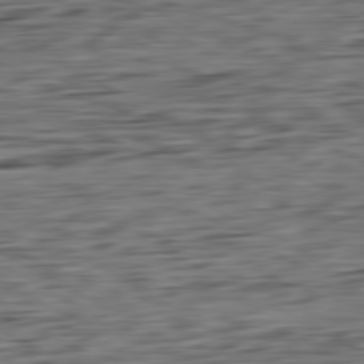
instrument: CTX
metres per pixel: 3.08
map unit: Ap
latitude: -80.8975
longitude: -96.2145
